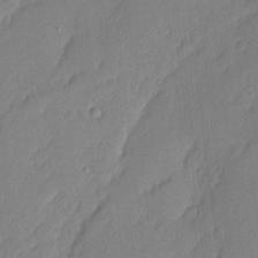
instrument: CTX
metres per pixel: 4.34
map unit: Nhu
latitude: 1.9717
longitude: -76.7435
